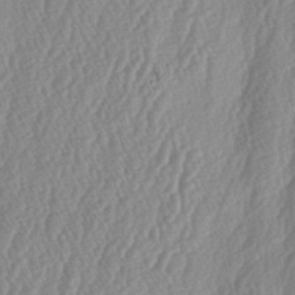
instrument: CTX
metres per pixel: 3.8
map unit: lAa
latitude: -5.2754
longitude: -129.7638
